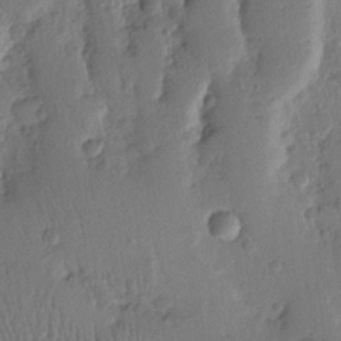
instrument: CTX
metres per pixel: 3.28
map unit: Nhu
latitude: 14.8002
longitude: -78.6680
